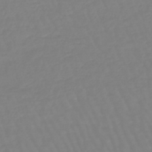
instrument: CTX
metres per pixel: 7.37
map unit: eHb
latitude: -45.3510
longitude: 81.1809
